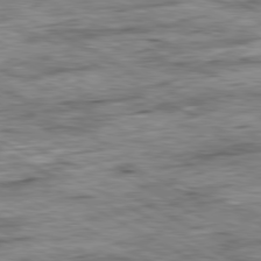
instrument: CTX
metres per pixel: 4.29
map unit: Ap
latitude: -80.8030
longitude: -89.5560
